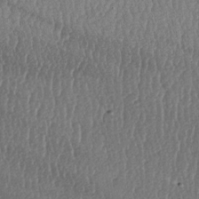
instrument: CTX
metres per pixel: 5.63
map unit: lAa
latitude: -7.6533
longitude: -129.7638
